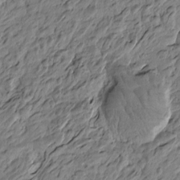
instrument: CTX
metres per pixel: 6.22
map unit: Htu
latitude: -3.9745
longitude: 178.9352
